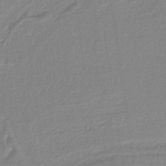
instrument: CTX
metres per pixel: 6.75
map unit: HNb
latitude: -36.6896
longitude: 58.2739
